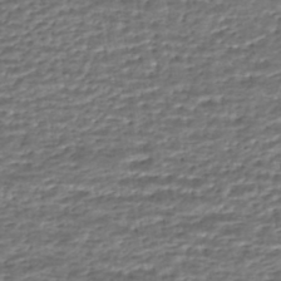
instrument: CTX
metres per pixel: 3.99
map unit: HNhu
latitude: -46.3306
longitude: 105.6155
